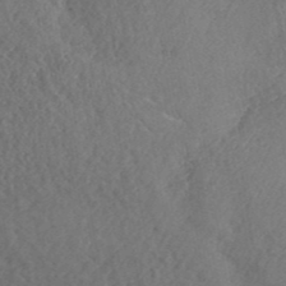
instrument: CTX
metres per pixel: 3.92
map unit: ANa
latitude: 41.5749
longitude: 53.6721
